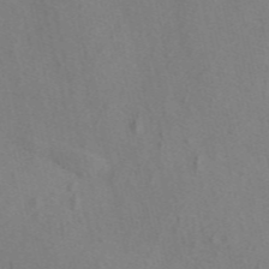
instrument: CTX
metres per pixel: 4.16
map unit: eAb
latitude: 47.3293
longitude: 112.5952
